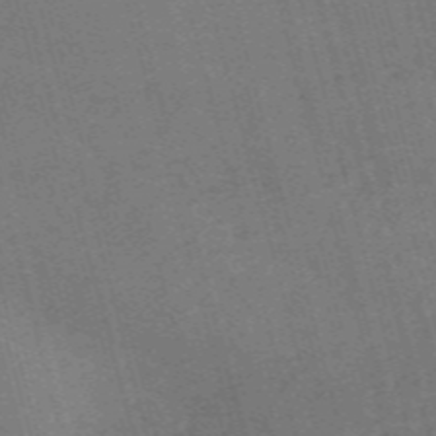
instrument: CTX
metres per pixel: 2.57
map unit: Nve
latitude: -59.3698
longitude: 62.6896
